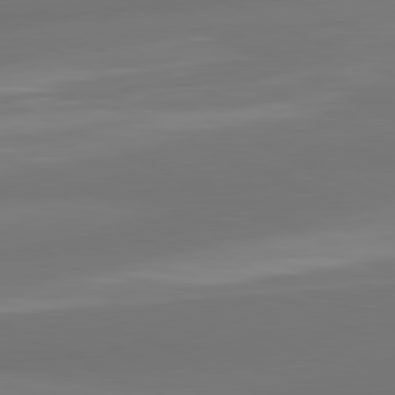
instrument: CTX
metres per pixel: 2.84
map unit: lApd
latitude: 81.3293
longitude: -165.2537
